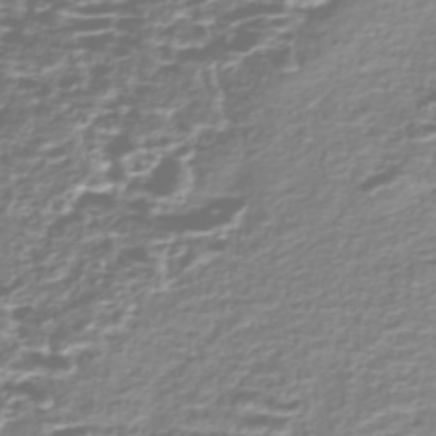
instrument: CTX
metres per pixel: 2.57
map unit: Nhe
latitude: -47.0108
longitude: -171.5938
